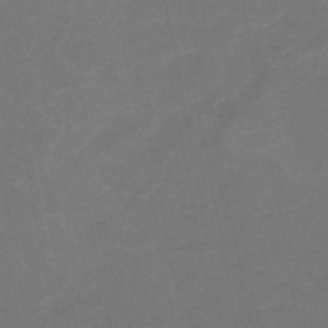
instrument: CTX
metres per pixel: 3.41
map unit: HNb
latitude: -47.1053
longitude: 56.0850
